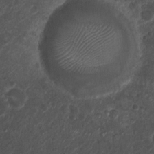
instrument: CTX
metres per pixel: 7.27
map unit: Nhu
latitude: 3.9339
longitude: -16.2144
